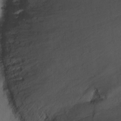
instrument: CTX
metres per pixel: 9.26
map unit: Ht
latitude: -2.2172
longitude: -32.7246
